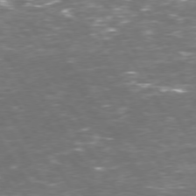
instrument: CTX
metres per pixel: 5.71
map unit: Hpe
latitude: 73.3671
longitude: -124.3656
